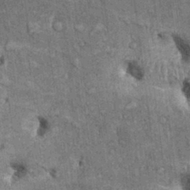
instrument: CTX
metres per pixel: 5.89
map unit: Ht
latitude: -0.0850
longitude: -14.1389
